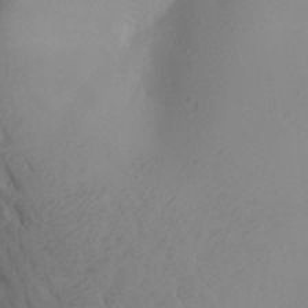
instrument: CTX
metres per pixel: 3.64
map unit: Aa
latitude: 27.6505
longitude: -147.8962
